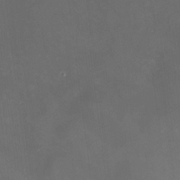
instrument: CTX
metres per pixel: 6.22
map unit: HNhu
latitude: 8.1767
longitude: 9.9178
